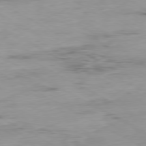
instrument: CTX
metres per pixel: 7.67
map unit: Ap
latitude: -80.0472
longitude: -76.6112
